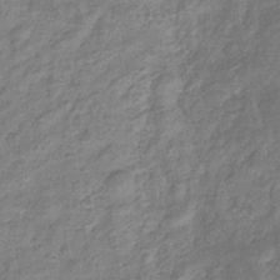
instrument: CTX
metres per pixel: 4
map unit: eHb
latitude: -33.9367
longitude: 75.5399
